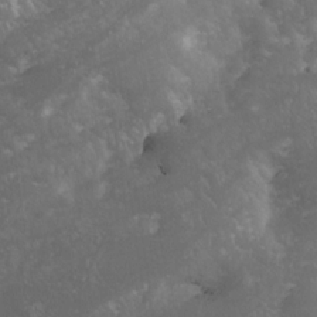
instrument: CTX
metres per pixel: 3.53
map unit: Nhe
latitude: -27.8044
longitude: -109.3292
